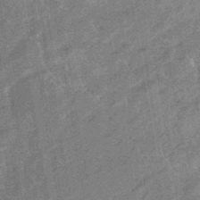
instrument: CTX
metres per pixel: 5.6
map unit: eHb
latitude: -48.3873
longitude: 85.7288
